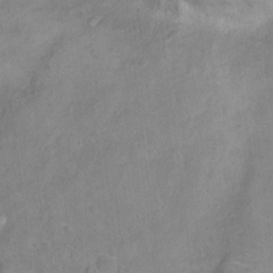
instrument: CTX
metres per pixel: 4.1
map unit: Ht
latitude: 11.7261
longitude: -40.0822
